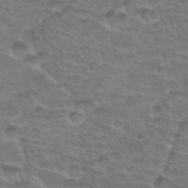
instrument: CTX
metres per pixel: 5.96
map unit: Hto
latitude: 34.2522
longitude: -44.4223
